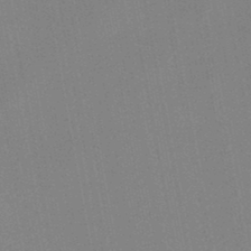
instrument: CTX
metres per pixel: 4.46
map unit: lHb
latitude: -46.7463
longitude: 69.5966
